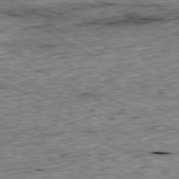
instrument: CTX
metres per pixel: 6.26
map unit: Ap
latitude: -80.6141
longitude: -88.0633
